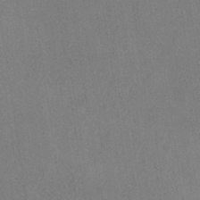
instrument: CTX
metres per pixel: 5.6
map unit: HNb
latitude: -33.9745
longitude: 54.3117
